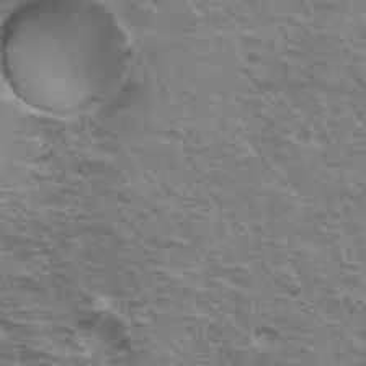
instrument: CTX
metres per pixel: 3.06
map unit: Hto
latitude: 33.8961
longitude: -42.9703
